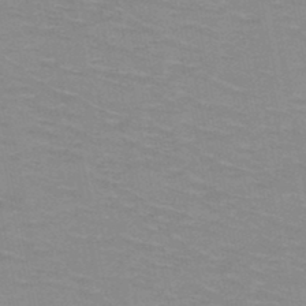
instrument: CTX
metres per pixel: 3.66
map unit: HNb
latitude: -47.7855
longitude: -46.6869
